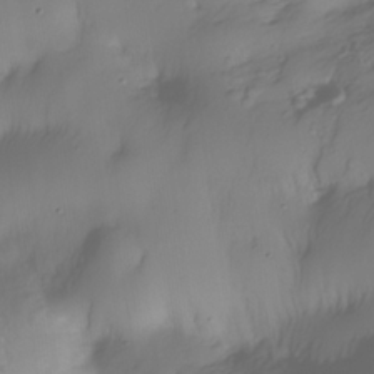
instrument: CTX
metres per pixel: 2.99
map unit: Nhe
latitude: -34.3873
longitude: -143.2915
